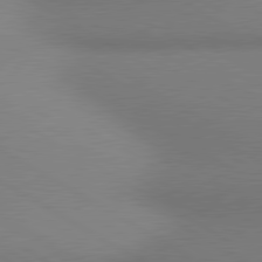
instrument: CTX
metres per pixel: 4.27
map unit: lApd
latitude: 80.5924
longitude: 130.8975
